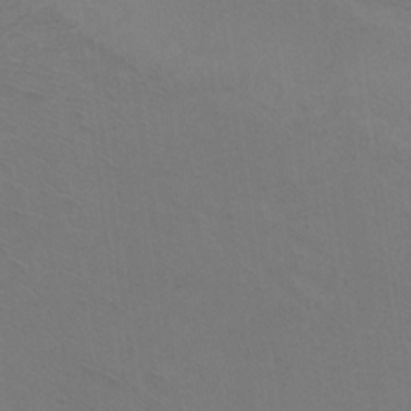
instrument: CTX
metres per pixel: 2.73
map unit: Hto
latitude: 11.5182
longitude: -35.5560
